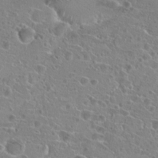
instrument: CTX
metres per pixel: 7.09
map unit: Hto
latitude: 20.4601
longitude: -40.7624
